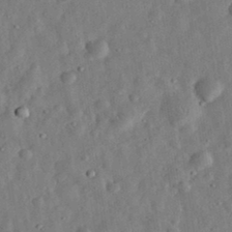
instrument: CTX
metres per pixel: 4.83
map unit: eHh
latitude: 32.9136
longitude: -75.1403
